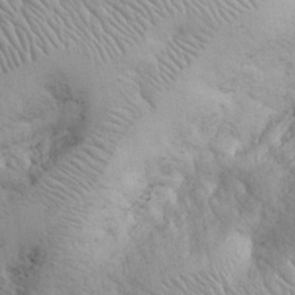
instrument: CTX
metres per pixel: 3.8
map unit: eHh
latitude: 32.0633
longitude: -67.1025
